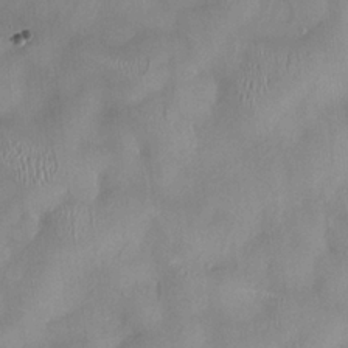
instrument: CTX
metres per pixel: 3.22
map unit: HNhu
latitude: 0.3089
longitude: -4.3845
